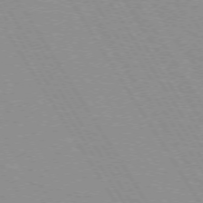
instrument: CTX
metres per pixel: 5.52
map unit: lApd
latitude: 72.4601
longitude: -56.4412
